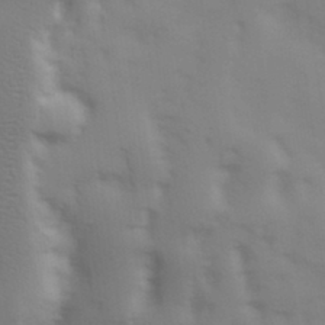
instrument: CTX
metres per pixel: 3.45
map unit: Hve
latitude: 32.8758
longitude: 150.4062
